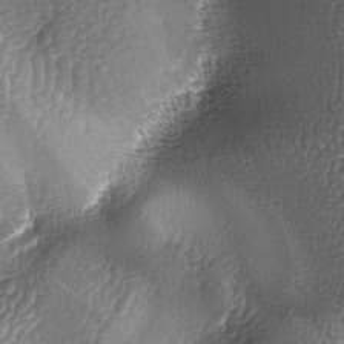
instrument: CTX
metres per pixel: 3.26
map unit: lAa
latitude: -5.8989
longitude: -127.5371
